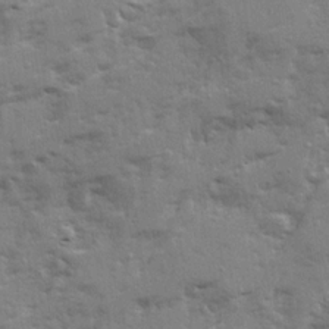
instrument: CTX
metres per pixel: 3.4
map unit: Ave
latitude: 21.0270
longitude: -130.2145
